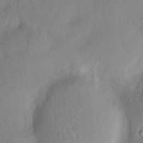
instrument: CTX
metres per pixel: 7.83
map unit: Hve
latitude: -11.4077
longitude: 175.5777
